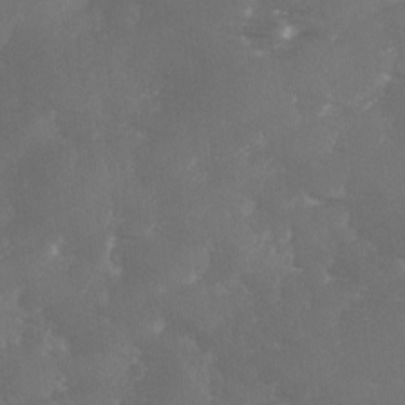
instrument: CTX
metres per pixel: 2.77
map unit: Ave
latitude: 1.4615
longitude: -111.2915
